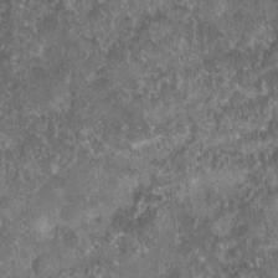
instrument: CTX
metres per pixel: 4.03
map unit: Nhu
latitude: 7.5182
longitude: -20.2333
